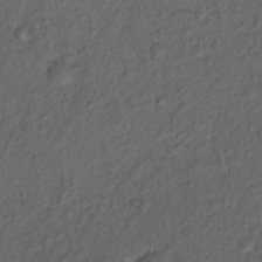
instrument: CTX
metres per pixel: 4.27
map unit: Nhu
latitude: 12.7246
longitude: -28.6301
